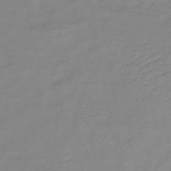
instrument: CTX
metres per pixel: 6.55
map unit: lHb
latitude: -40.7274
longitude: 76.4818
